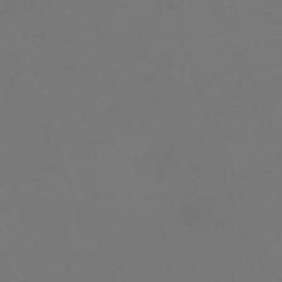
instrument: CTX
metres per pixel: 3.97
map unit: eHh
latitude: -63.3887
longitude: 53.2376
